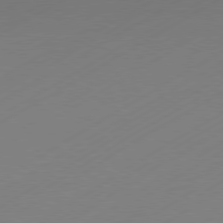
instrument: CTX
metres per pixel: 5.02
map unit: Hpe
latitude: -80.9542
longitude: 14.5952
